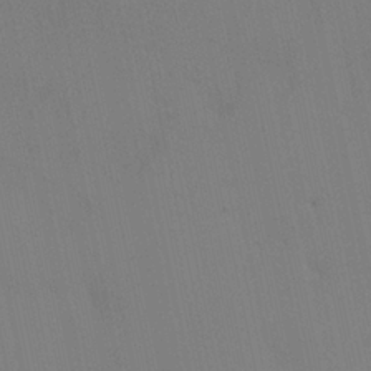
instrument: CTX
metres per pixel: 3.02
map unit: HNhu
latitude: 6.5735
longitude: 4.4440
